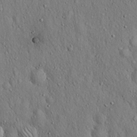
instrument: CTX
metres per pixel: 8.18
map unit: Hto
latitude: 16.3656
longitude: -58.7057
